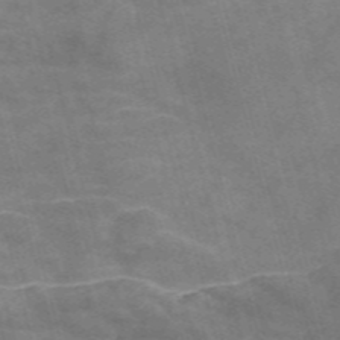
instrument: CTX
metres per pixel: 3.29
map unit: Nve
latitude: -58.2739
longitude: 66.4440
